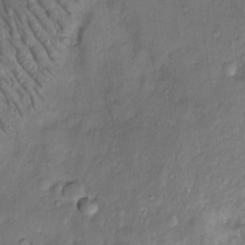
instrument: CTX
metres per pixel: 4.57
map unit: Htu
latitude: -4.6329
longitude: 158.8597
